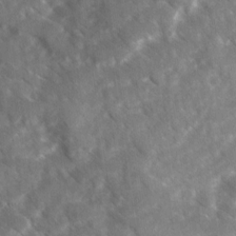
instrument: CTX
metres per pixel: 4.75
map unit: Ave
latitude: 17.4993
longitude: -130.8758
